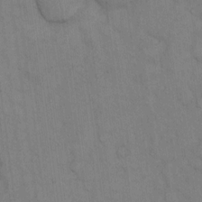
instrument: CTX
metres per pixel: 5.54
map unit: Hto
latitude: 12.7058
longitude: -61.2159
